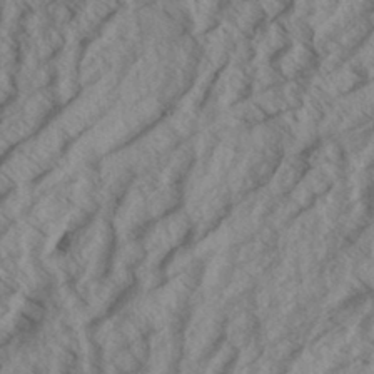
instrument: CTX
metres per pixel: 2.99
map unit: Aa
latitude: 33.6505
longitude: -139.6127
